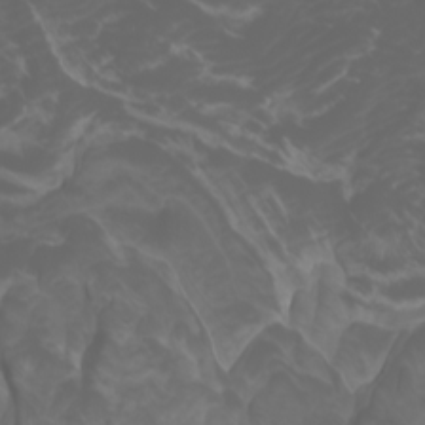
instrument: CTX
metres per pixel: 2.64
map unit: Htu
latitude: -1.1809
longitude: -76.3845
